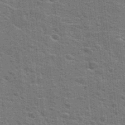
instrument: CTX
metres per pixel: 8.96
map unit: Hto
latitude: 23.4237
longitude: -47.1026
